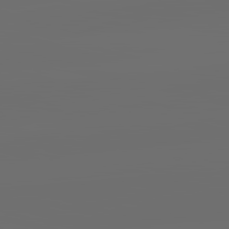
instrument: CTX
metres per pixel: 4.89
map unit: lApd
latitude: 83.8016
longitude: -130.8569
